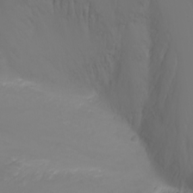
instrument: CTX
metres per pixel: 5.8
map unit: Nhu
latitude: -1.7667
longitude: -75.4615
